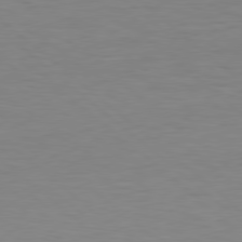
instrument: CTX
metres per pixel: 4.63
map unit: Hpe
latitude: 77.8961
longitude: -126.6491
